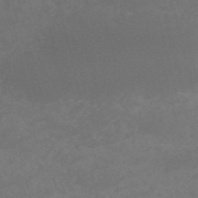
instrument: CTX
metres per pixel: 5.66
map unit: HNb
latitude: -54.3873
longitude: -36.1200
